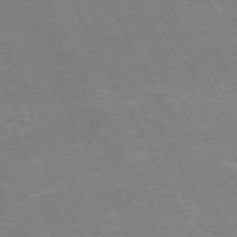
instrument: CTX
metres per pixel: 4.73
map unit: Hpe
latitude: -71.5210
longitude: 9.4832
